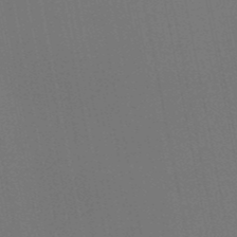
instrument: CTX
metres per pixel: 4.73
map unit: HNb
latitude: -51.4265
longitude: -47.2348
